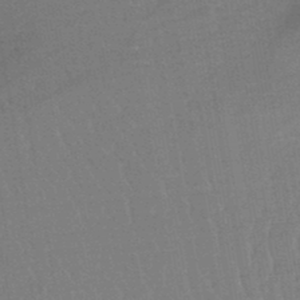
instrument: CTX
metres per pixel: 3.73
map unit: lHb
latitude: -45.1242
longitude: 64.8597
